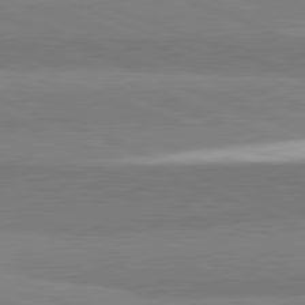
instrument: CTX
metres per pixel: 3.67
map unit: lApd
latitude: 82.3467
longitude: 173.8989
